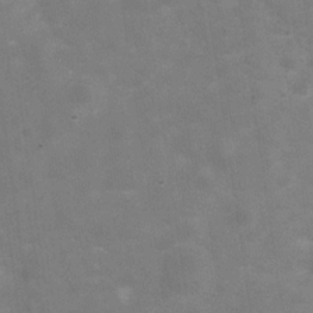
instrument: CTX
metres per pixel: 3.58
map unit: Hve
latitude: -30.6518
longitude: 93.5777
